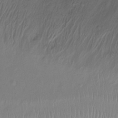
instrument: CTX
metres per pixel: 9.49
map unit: Ht
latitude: -15.2754
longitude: -44.9513
